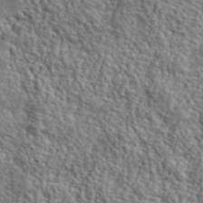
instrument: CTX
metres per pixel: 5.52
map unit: lHvf
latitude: 40.5734
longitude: -86.6490
